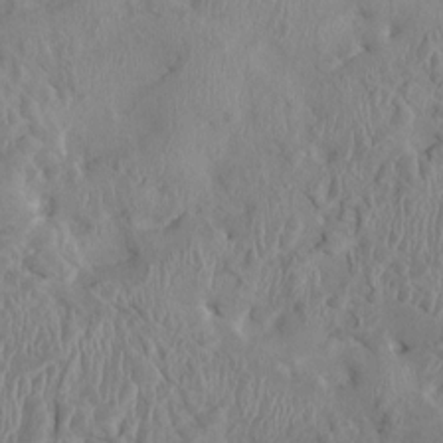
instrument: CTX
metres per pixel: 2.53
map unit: HNhu
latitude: 3.0458
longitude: -6.4979
